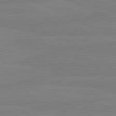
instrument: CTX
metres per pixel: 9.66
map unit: lApd
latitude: 81.6505
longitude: -177.1781
